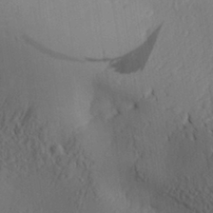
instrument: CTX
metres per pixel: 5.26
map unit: Aa
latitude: 30.4979
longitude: -140.7624
